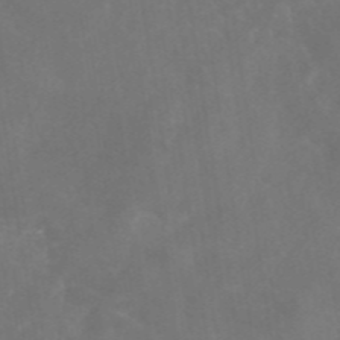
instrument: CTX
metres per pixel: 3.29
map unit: eAb
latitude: 46.6302
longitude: 126.6329
